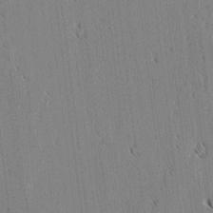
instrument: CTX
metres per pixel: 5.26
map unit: lAvf
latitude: 2.4034
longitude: -106.4034
